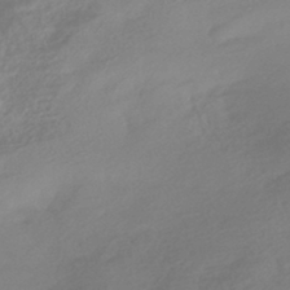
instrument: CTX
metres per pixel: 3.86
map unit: HNhu
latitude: -42.6140
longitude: 92.2362
